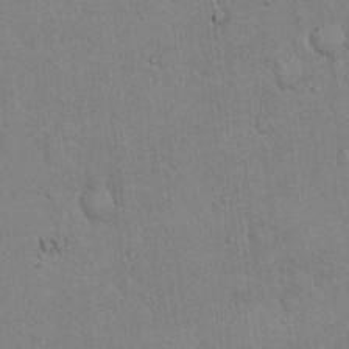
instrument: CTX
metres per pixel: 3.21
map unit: eHh
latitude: 18.8569
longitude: -61.3481
